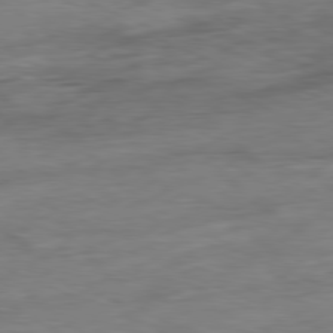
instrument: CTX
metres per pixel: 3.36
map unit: Ap
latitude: -80.5007
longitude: -91.7639
